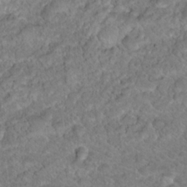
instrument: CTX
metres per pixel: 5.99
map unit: Hto
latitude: 18.2144
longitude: -37.4049
